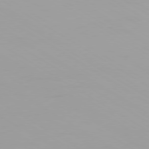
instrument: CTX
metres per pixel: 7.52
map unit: Ap
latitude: -79.6533
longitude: -92.8947
